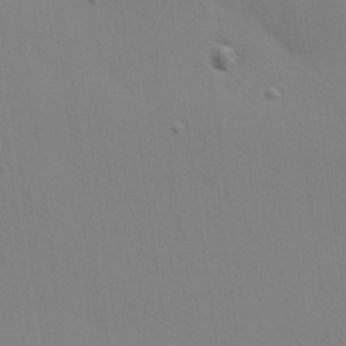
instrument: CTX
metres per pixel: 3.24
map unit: Hve
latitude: 25.4615
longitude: -91.3860
